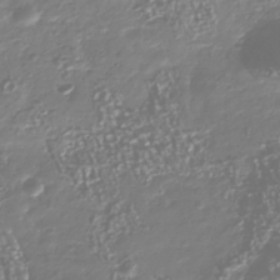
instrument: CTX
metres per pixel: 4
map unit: Nhu
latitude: -40.3306
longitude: -82.3278
